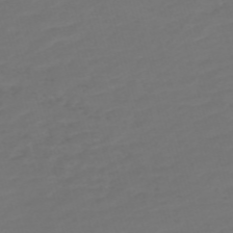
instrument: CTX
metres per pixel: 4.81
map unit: Nve
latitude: -59.2375
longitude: 57.9367
